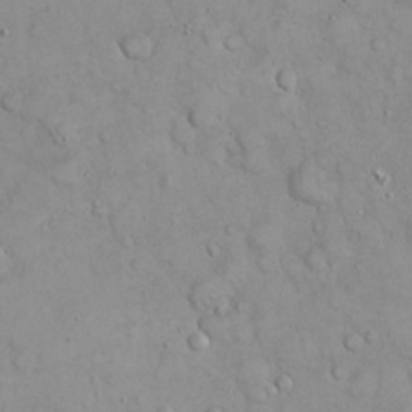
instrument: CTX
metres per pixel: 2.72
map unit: eHh
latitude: 21.4238
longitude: -58.8191
